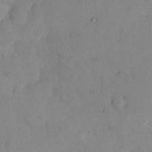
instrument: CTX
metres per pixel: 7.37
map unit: eHh
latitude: 11.6694
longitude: -62.2523
